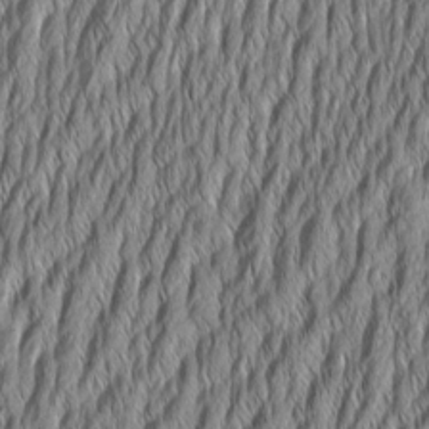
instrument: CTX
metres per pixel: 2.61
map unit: Aa
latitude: 7.4804
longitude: -130.5735
